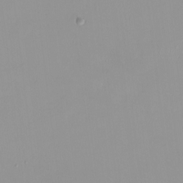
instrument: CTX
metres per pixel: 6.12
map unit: HNhu
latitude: -0.0472
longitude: -5.7827
